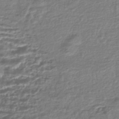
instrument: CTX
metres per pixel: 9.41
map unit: HNhu
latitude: -43.3698
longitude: 98.4629
